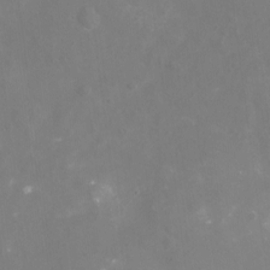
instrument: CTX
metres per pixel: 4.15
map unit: Nhu
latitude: -16.3307
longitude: -56.4223
